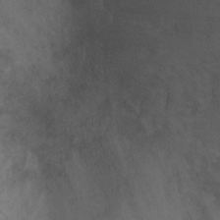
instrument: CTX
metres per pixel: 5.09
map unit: Ht
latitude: 4.2711
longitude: -28.7057
